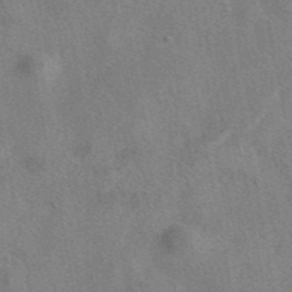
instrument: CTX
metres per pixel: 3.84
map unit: eAb
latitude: 41.6882
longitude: 110.5762
